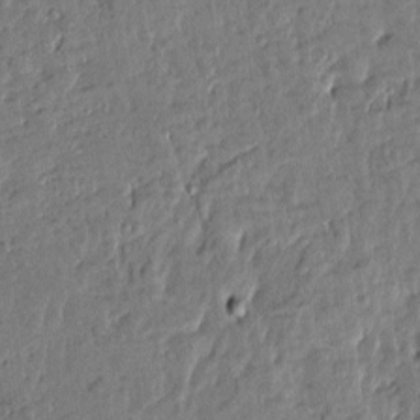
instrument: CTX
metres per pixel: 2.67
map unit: Htu
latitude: 0.5168
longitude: -179.4616
